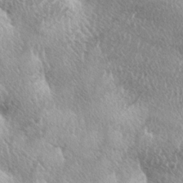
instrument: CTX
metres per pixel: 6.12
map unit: lAa
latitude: -4.0094
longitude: -125.8772
